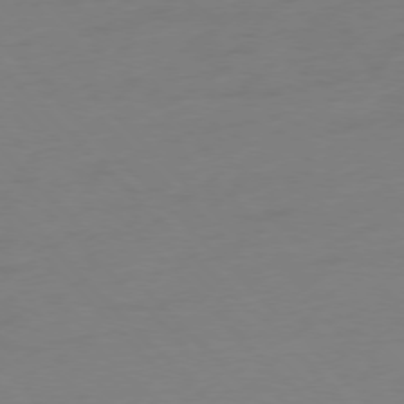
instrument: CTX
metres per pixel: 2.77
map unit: Ap
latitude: -77.2754
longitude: -68.9325
